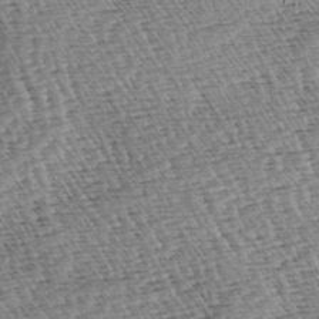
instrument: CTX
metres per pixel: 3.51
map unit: lAa
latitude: -3.4265
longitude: -122.6679
